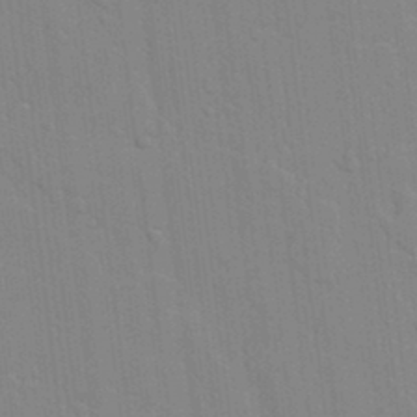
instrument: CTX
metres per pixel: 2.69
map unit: lAvf
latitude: 24.5545
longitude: -111.7261
